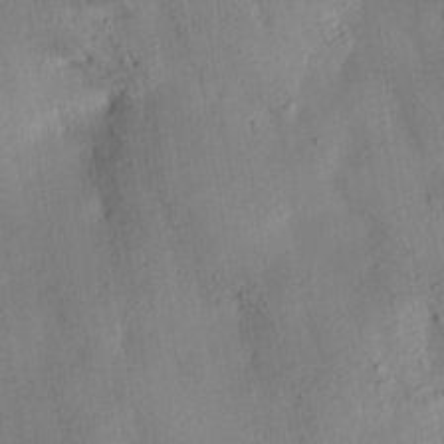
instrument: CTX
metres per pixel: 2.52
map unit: HNhu
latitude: 14.3846
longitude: 12.2551
